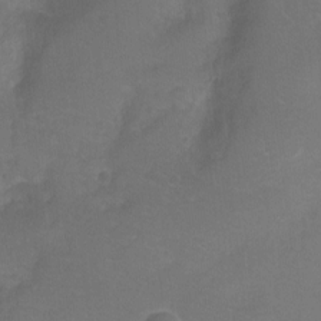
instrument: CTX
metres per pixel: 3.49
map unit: Hto
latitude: -3.9745
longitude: -36.0822
